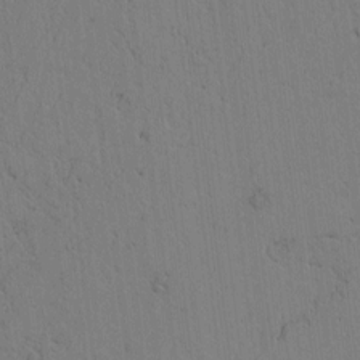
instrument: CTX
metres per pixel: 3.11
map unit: Htu
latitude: -3.4076
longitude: 170.3306
